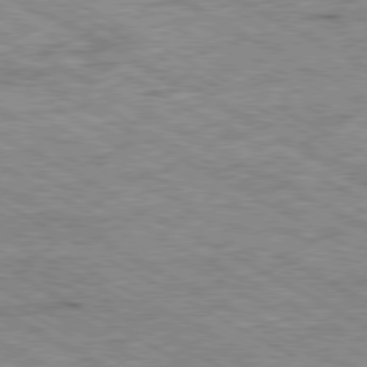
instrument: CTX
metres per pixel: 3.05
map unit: Ap
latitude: -80.4251
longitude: -85.3293
